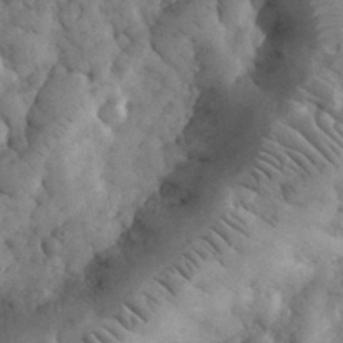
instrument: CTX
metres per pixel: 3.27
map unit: eHh
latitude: 32.9703
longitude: -68.4790
